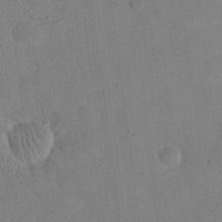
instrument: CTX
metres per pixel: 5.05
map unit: eHh
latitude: 24.2522
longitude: -65.8583
